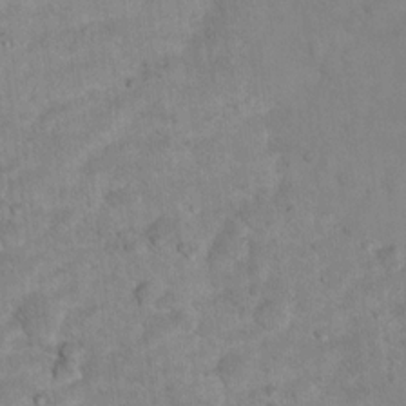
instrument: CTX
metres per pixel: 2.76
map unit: Hto
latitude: 12.1011
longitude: -37.3860
